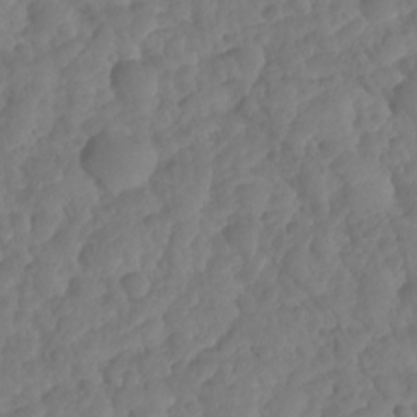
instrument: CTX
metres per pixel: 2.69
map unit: HNhu
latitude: -25.1809
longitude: 50.2361
